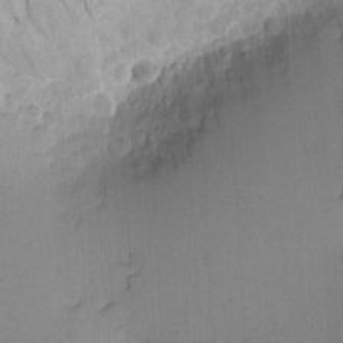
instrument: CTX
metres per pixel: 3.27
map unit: eHh
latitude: -3.8044
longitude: -79.7639
